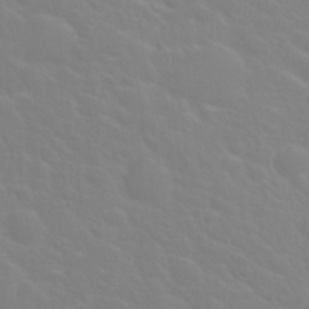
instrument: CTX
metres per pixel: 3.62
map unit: Nhu
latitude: 28.4601
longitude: -52.0822
